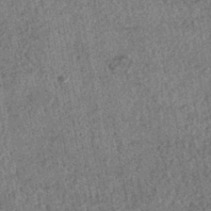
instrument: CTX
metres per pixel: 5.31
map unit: HNhu
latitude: -42.6707
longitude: 98.1228
